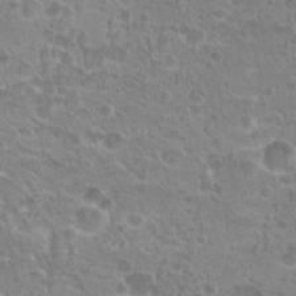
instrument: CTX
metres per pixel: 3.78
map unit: Hto
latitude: 20.4223
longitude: -41.1214
